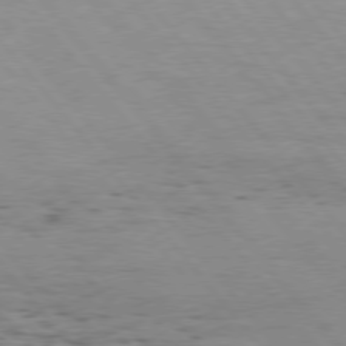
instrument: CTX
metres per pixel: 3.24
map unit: Hpe
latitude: 75.7828
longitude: -143.8772
